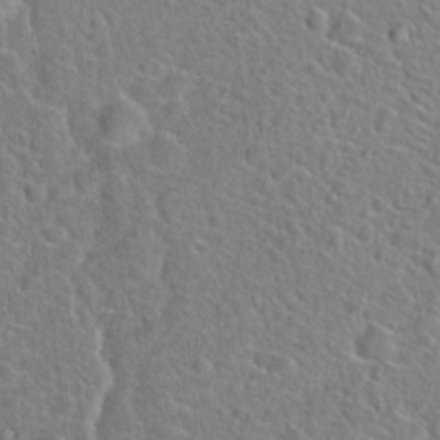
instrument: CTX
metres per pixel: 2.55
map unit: Hto
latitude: 21.2159
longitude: -45.1781
